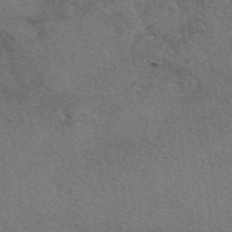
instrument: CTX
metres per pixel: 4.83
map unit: eAb
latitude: 49.2537
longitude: 115.2565
